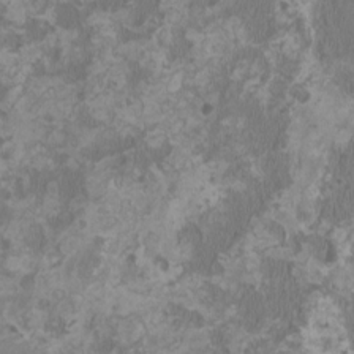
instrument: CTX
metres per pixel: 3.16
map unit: HNhu
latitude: 1.5749
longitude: -1.8961
